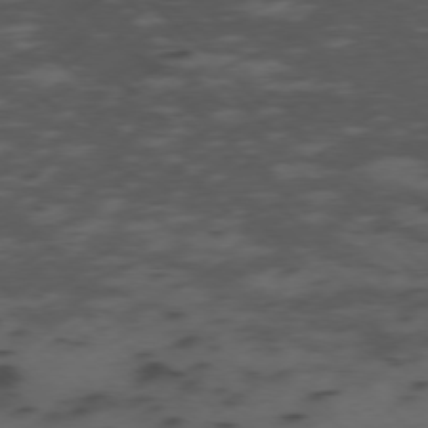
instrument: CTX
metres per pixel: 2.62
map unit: Ap
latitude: -78.2550
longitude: -61.9150
